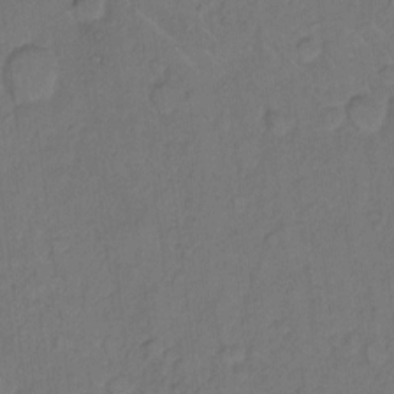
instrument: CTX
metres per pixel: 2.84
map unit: Hto
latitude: 7.5182
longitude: -61.0647
